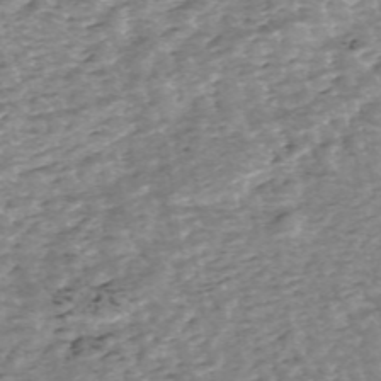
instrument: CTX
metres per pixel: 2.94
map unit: ANa
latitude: -44.7652
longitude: 105.2754
